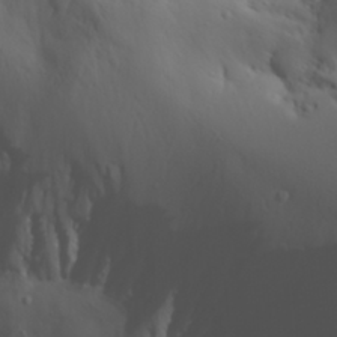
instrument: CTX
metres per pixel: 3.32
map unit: Aa
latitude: 29.9906
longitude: -133.4426
